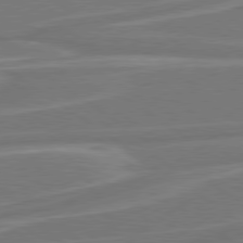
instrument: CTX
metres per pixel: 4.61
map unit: Hpe
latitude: 79.0270
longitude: -127.6127
